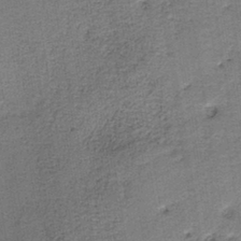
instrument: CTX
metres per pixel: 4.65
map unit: HNb
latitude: -39.0109
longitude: 50.3873
